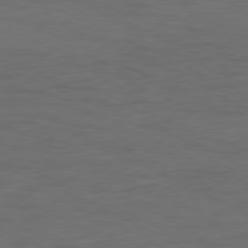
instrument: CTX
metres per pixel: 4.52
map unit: Ap
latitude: -77.0109
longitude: -76.2333
